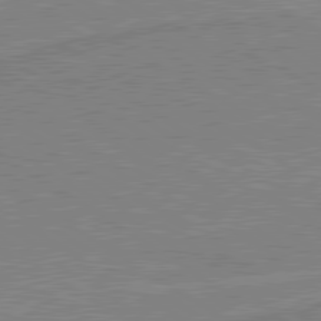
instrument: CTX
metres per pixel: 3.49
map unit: lApd
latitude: 80.2333
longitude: 169.9367
